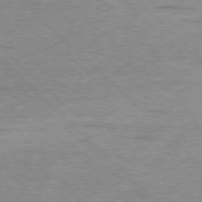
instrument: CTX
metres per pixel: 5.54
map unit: Ap
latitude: -77.1620
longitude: -94.2145
